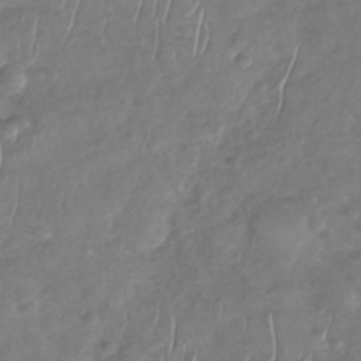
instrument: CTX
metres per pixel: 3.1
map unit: Nhu
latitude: -30.4251
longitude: -60.7246
